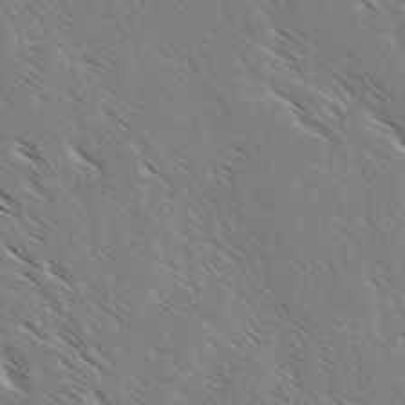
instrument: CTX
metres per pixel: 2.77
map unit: lAvf
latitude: -3.1809
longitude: -113.3293
